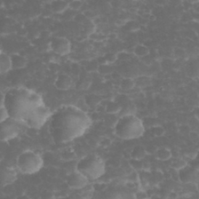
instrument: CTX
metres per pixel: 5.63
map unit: eHh
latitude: 32.8380
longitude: -62.8002
